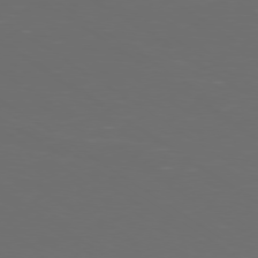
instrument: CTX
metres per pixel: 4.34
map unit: Ap
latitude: -79.5966
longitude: -93.3292
